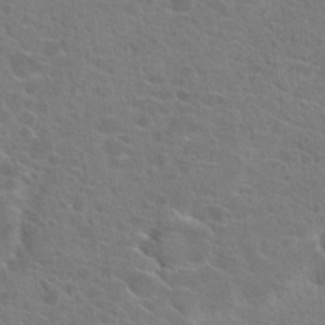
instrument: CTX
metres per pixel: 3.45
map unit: Hto
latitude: 22.8191
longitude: -39.8016
